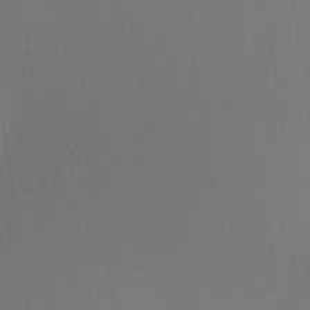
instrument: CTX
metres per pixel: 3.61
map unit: Ht
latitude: -13.6344
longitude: -51.5371
